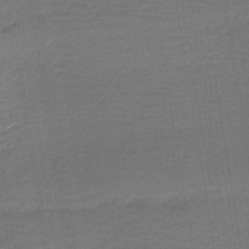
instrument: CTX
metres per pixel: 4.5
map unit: HNb
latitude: -42.4628
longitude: 51.1053
